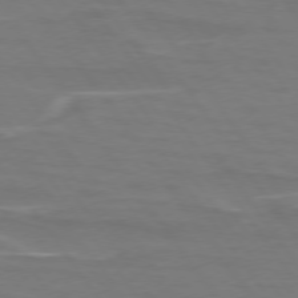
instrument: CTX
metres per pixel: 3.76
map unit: lApd
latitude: 74.7057
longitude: -62.1200
